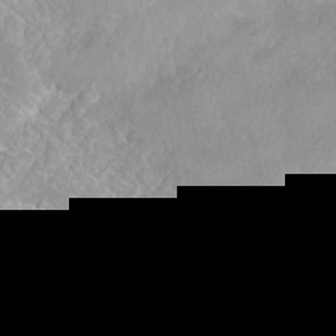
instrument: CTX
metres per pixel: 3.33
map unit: Hto
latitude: 23.4237
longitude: -37.1592
